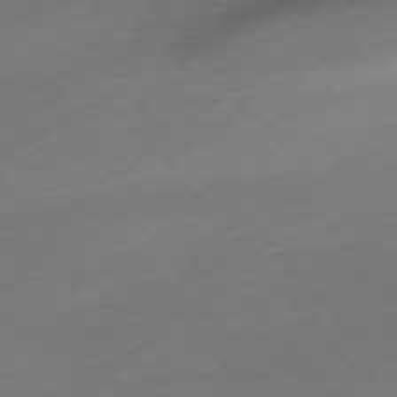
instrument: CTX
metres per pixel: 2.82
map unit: Ap
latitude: -76.2173
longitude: -64.1389
